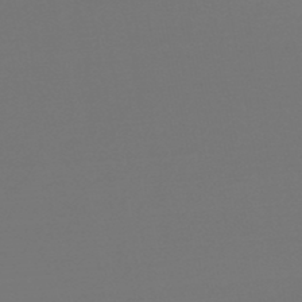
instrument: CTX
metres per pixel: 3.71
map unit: lHb
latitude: -47.8611
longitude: 65.3510
